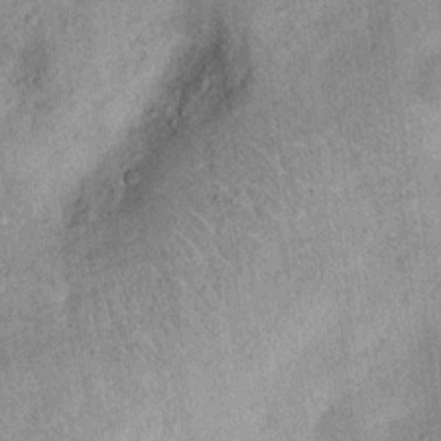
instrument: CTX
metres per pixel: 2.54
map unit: Ht
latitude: 11.6883
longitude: -39.2348
